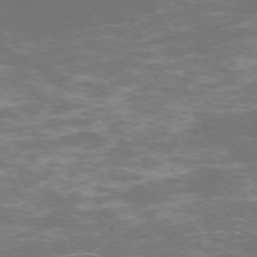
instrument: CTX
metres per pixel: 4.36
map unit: Hpe
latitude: -71.7667
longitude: 7.9745
